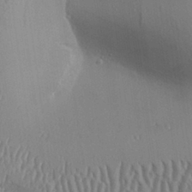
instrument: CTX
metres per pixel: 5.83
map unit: Aa
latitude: 31.0837
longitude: -140.8569
